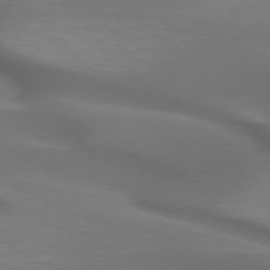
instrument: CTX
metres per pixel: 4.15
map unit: lApd
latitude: 72.8002
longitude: -52.2334
